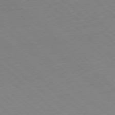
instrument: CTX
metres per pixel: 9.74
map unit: Hpe
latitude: -78.2361
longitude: 13.6722
